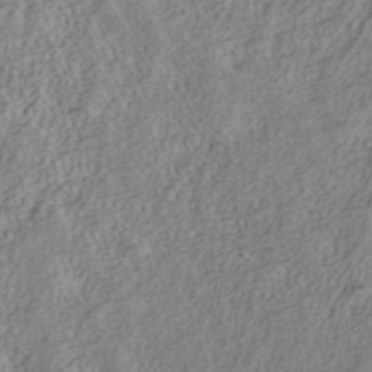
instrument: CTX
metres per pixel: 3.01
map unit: ANa
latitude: 37.8772
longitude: 16.9353
